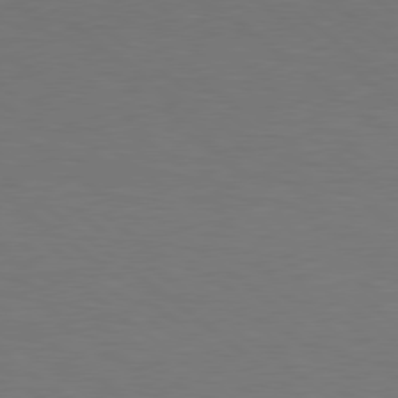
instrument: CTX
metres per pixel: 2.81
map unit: lApd
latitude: 78.7813
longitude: -177.3292
